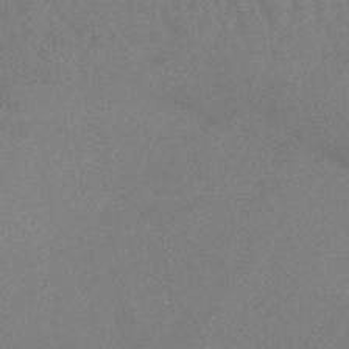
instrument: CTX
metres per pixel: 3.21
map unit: eHb
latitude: -33.4833
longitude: 67.9556
